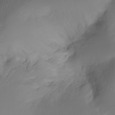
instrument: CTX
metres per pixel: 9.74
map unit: Ht
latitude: -17.2943
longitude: -46.9892
